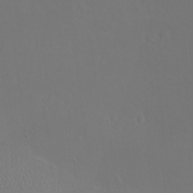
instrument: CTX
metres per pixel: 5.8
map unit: eHh
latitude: -10.8975
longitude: -65.3293
